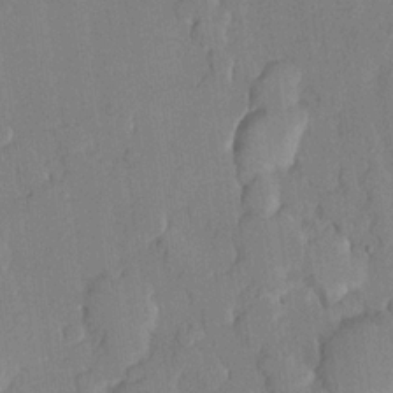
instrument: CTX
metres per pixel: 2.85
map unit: lHvf
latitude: 21.4805
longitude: 146.4629
